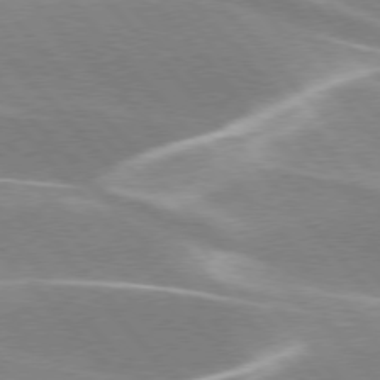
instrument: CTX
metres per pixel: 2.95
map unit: lApd
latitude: 76.0255
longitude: -63.6127
